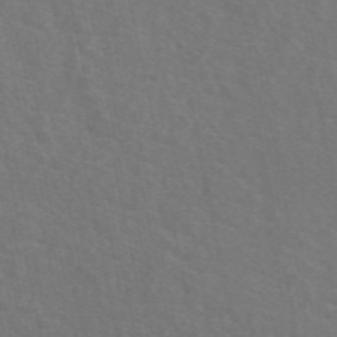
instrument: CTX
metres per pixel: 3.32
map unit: eAb
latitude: 51.0269
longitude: 113.2187
